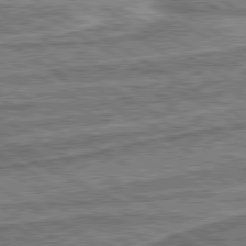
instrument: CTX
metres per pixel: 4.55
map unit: lApd
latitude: 80.2522
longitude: 172.0472
